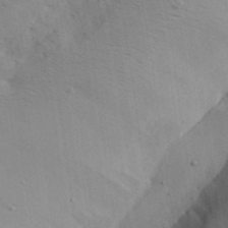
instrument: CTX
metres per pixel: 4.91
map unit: lAa
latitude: 19.6316
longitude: -140.3845
